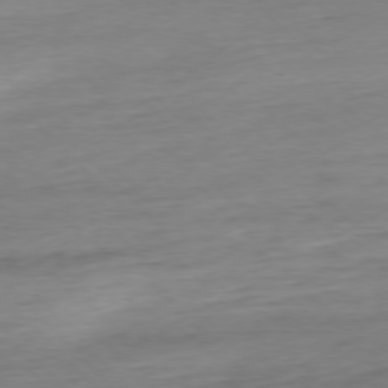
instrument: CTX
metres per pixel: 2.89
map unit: Hpe
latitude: -77.3132
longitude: -14.0633
